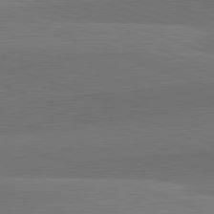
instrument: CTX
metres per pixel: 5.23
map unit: lApd
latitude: 82.4412
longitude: 136.5762
